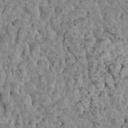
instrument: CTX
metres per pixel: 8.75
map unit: HNhu
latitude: 5.9717
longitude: -1.1025
